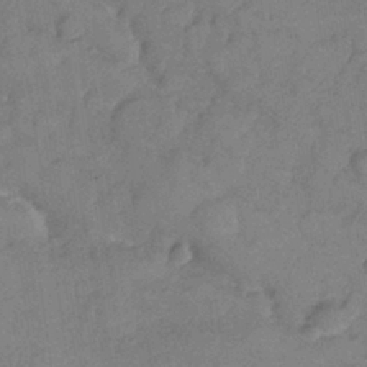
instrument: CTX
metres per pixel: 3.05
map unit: Nhe
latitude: -36.3495
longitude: -177.1970
